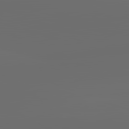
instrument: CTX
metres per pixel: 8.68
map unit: lApd
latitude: 83.6504
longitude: -129.9906
